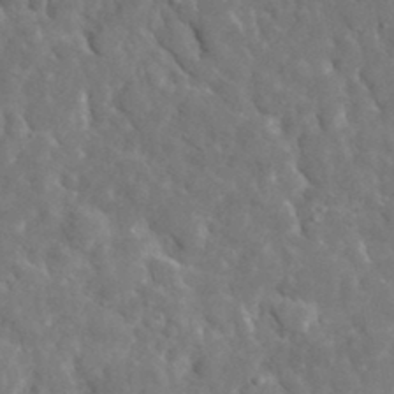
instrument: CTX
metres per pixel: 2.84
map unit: lHvf
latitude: 35.2159
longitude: -86.7435
